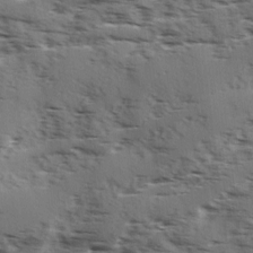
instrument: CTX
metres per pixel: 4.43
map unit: Ave
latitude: 1.6127
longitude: -110.8569
